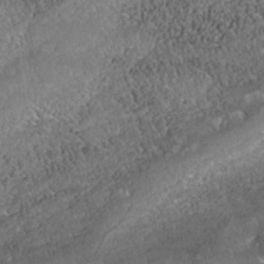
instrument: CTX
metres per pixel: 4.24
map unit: Nhe
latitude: -39.7100
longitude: -117.8583
